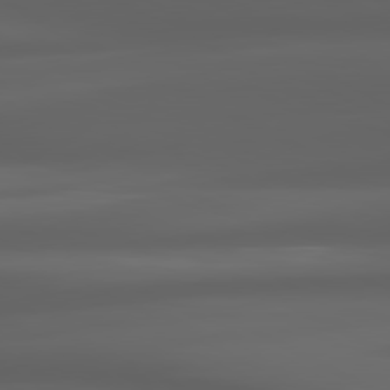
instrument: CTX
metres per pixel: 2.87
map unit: lApd
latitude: 80.6113
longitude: -140.4034
